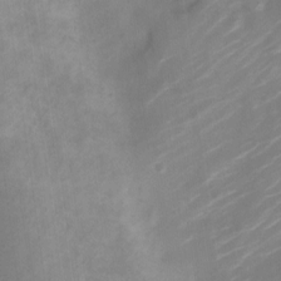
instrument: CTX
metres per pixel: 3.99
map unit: Nve
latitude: -20.8597
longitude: 107.5022
